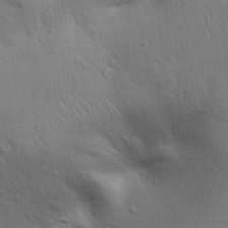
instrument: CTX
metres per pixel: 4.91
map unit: Aa
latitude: 30.6491
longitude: -145.5749
